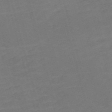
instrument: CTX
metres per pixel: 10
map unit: Nve
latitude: -59.0864
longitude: 58.3306
